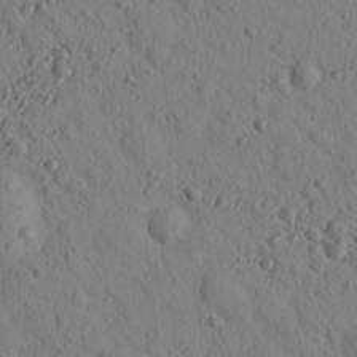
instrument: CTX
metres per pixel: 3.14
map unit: lHvf
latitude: 14.8002
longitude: 177.9367
